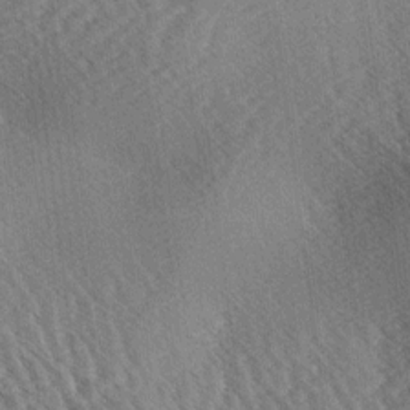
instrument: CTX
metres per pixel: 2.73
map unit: lAa
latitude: -3.6721
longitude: -126.1011
